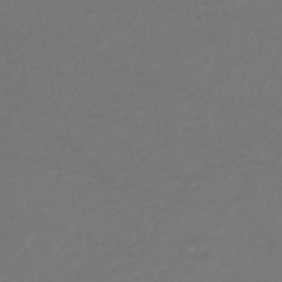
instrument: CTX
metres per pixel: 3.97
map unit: HNhu
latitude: -48.3496
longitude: 100.1983
